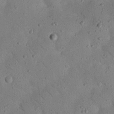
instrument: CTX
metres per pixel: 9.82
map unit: Nhu
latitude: 22.9892
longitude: -74.7813
